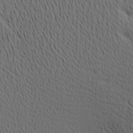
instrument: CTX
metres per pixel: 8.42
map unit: Ave
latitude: 11.2726
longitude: -107.7072
